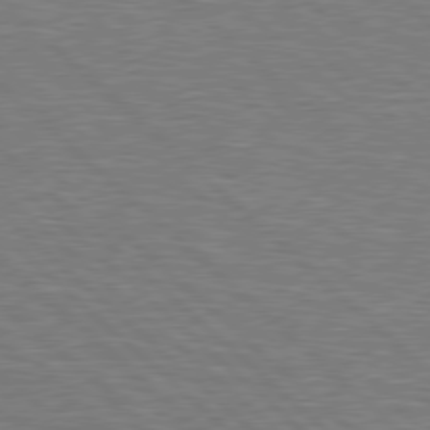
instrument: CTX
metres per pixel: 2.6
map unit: Hpe
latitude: 78.1956
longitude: -151.9339
